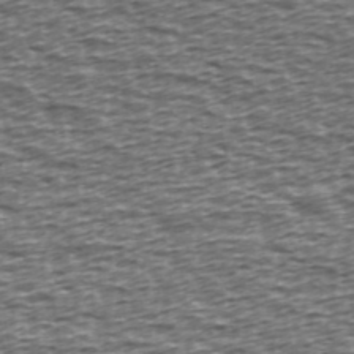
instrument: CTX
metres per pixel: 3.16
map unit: Ave
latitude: 39.0269
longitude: -112.8191
